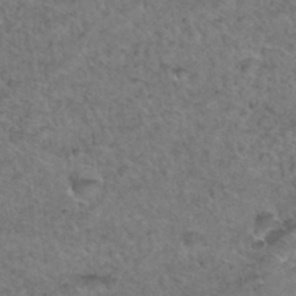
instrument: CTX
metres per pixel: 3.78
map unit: Hto
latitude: 36.6113
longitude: -47.9339
